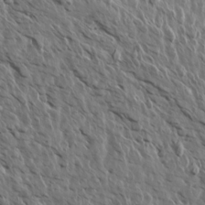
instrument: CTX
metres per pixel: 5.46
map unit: Aa
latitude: 13.8583
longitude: -143.1781
